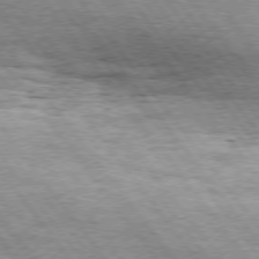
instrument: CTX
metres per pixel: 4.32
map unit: Hpe
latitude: 74.9136
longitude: -138.9703
